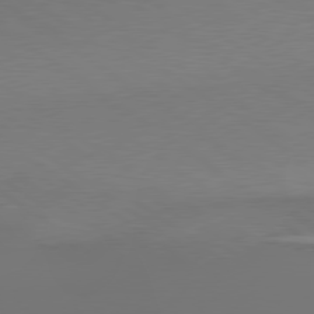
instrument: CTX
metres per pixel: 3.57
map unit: lApd
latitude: 79.0648
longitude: 178.5196
